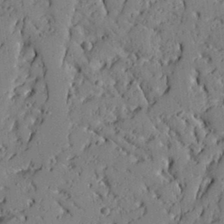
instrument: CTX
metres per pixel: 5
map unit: Aa
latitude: 27.1781
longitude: -130.5735
